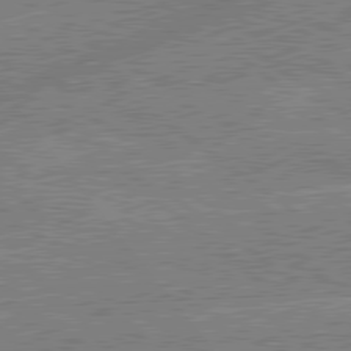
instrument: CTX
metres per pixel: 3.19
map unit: lApd
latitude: 79.4427
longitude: -144.4223
